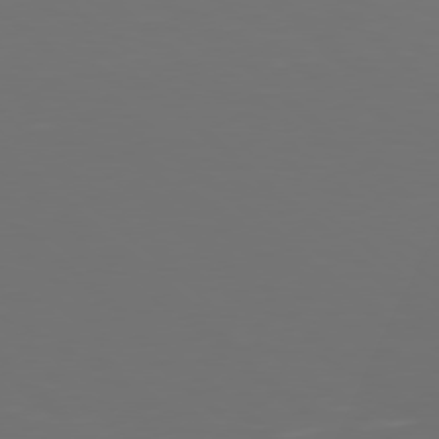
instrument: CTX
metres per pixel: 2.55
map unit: Hpe
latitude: 78.0633
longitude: -125.0836
